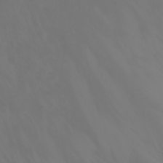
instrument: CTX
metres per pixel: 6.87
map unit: Nhu
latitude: -1.8234
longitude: -76.9513
